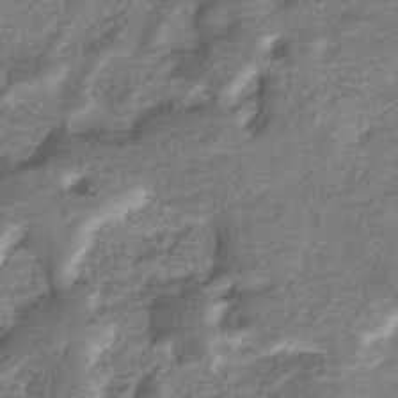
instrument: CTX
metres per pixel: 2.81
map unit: eHb
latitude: -36.1416
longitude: 77.3321
